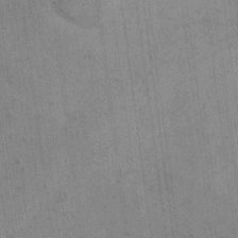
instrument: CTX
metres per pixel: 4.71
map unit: eHh
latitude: 14.5168
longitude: -68.9703
